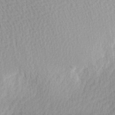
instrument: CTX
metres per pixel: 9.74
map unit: Ave
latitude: 10.7057
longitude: -107.2726
